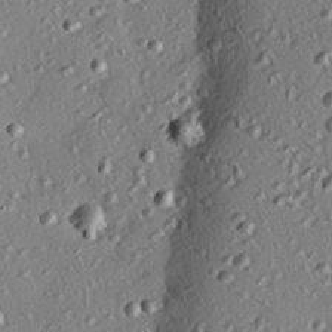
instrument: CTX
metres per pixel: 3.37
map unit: eHh
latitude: 22.0822
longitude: -90.7246
